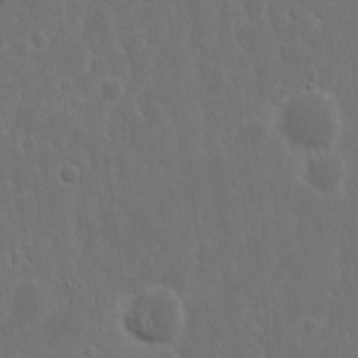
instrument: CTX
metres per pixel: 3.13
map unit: Nhu
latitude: 15.0081
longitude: -73.5183
